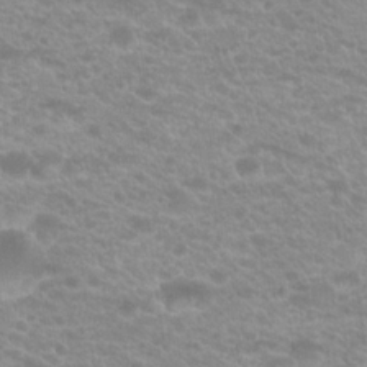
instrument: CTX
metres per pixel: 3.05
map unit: Hto
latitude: 20.6869
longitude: -37.0837
